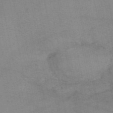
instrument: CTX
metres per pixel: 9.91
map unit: eAb
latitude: 49.8772
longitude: 106.1606
